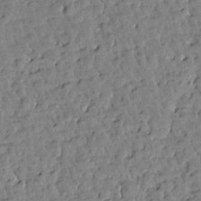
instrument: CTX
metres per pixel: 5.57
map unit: Htu
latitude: 1.0647
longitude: -179.6316
